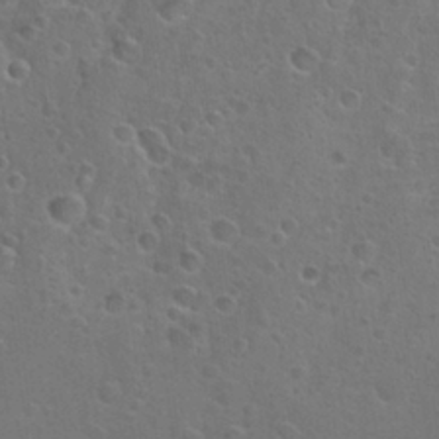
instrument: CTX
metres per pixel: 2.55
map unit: Hto
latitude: 23.3104
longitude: -47.5371
